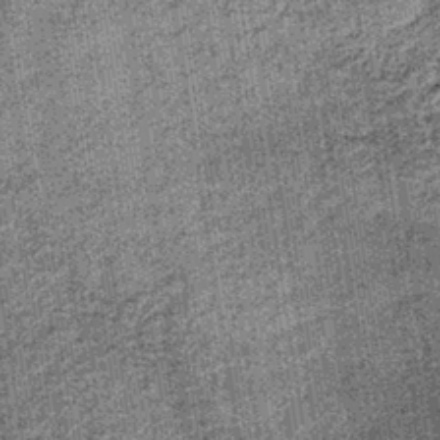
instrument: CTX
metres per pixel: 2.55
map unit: lHb
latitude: -37.9556
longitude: 64.7086
